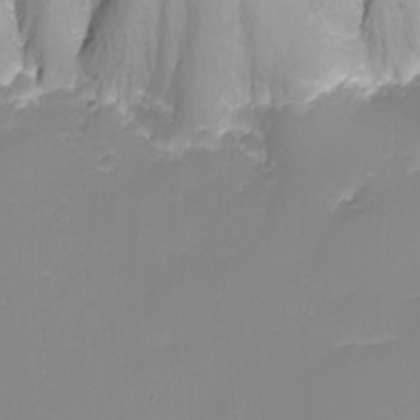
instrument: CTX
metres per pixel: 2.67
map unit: Nhu
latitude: -8.5007
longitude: -81.9717
